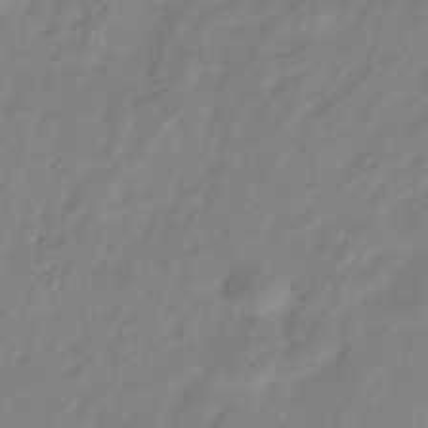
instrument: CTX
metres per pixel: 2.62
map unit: Hve
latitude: -35.0486
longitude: 88.9919
